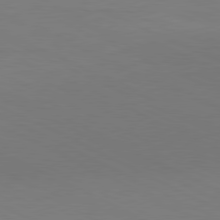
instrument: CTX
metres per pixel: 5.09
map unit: Ap
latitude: -81.9556
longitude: -71.9528
